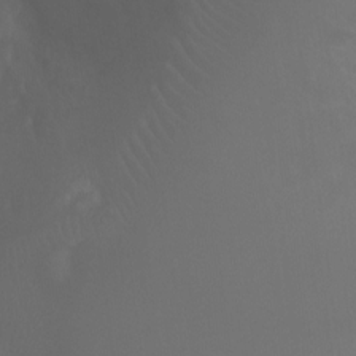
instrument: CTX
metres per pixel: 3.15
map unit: Ht
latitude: -7.6910
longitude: -31.7261
